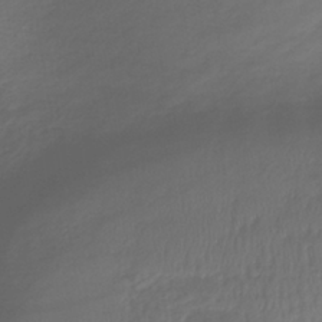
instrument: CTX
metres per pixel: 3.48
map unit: lHb
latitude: -39.2754
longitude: 70.5385
